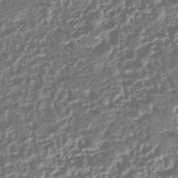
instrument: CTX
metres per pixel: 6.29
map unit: HNhu
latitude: -42.9919
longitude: 106.5574
